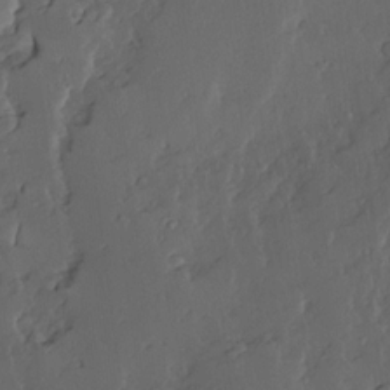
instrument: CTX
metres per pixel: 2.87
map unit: Ave
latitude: 14.2145
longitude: -136.1200
